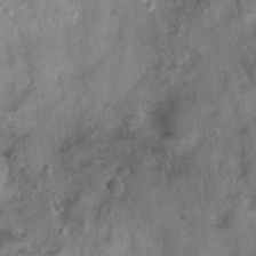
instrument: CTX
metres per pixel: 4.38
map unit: Nhu
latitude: 1.9717
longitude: -14.5924
